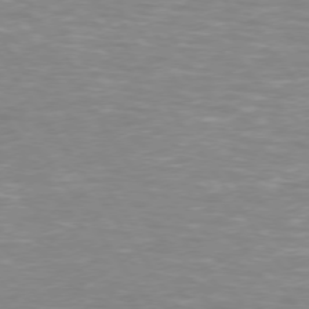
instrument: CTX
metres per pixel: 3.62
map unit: lApd
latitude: 74.3278
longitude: -51.6693
